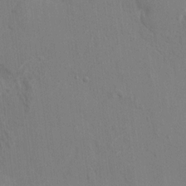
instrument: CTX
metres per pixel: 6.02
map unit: HNhu
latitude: 6.9703
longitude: -3.1781
